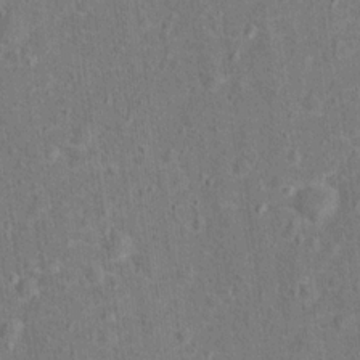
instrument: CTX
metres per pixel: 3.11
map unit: Hto
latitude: 15.1970
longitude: -41.9717
